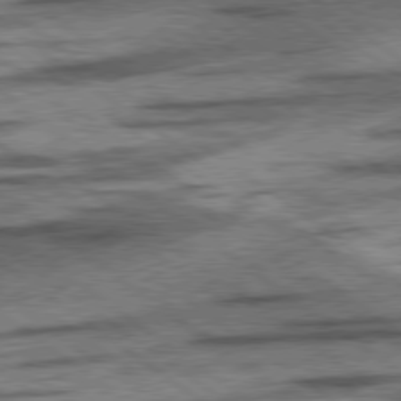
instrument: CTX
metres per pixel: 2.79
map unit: lApd
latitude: 78.5357
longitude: -53.1025
